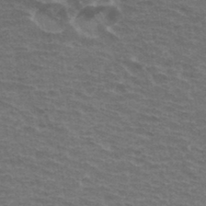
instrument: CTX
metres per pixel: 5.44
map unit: Hto
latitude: 34.4412
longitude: -40.5167
